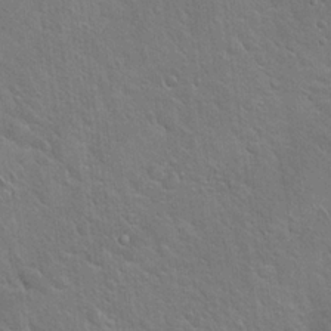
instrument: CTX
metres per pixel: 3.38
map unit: Hto
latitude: 19.9150
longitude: -51.2726
